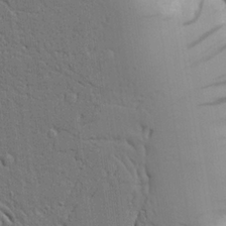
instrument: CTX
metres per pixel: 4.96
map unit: Aa
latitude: 21.8395
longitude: -124.7057
